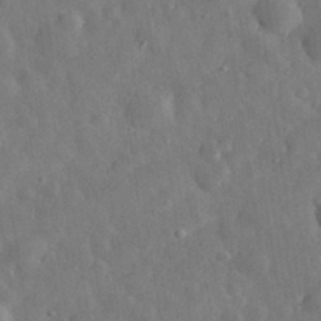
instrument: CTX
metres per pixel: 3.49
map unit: eHh
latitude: 32.3467
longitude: -77.8016
